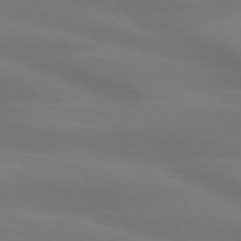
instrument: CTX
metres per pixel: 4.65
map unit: lApd
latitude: 73.8773
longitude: -48.7624
